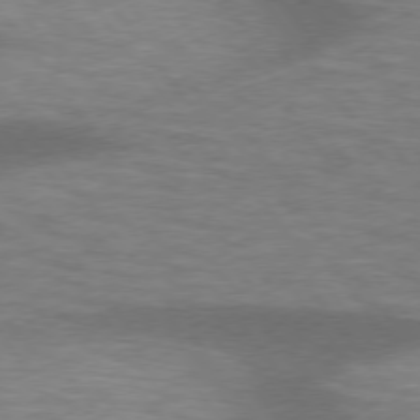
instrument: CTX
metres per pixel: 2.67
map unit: lApd
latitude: 75.4804
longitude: -57.1403
